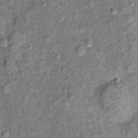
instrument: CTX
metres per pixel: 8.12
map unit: Ht
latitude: 11.1403
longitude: -38.7057
